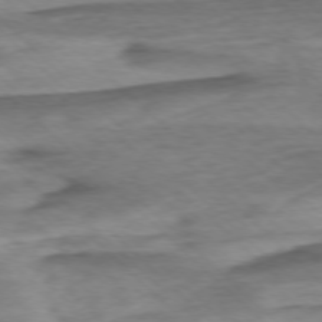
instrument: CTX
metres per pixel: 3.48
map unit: Ap
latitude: -76.6330
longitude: -77.9717
